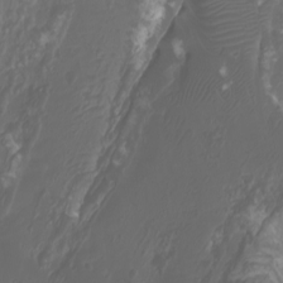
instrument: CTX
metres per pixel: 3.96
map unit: Htu
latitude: -6.4629
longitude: -76.2144
